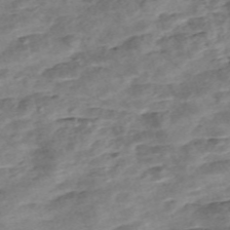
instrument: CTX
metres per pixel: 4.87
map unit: Nve
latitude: -56.9919
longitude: 53.8233
